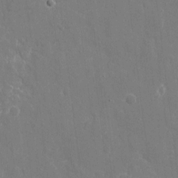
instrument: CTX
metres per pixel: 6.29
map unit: eHh
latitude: 8.6680
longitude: -70.2522
